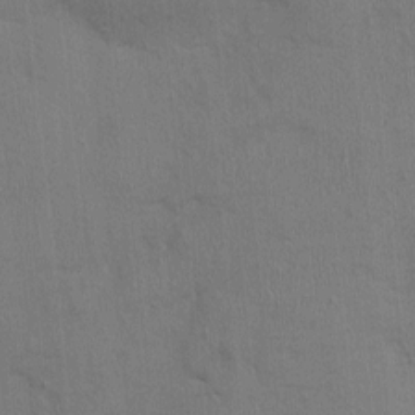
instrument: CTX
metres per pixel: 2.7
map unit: Nhu
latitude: -0.8030
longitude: -14.9703
